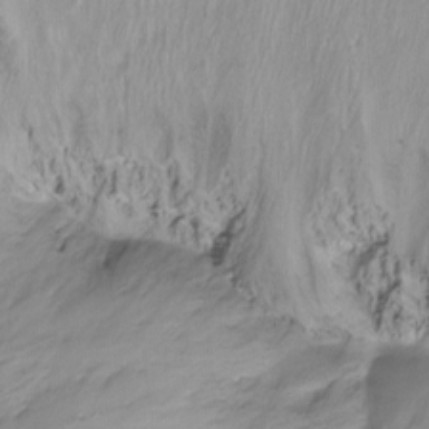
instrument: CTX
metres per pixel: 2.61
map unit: Ht
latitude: -15.3132
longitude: -44.9702
